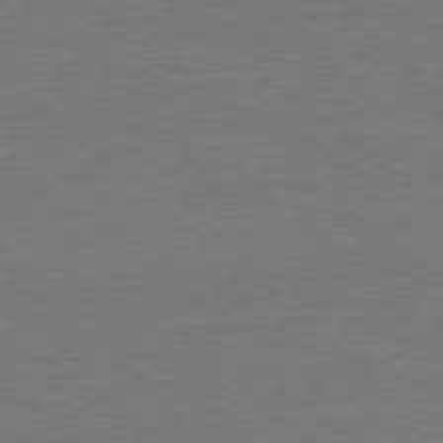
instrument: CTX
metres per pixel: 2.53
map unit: Ap
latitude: -78.7463
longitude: -82.1388
